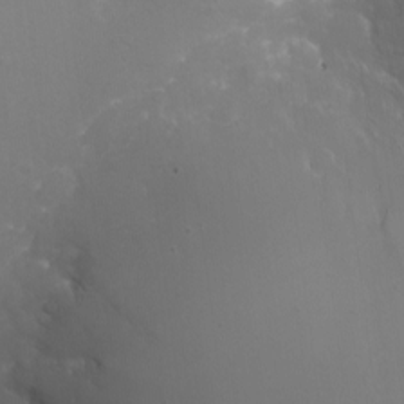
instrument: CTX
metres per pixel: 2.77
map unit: eHh
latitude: -10.8786
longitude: -64.4979
